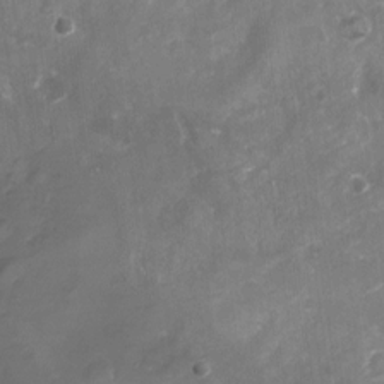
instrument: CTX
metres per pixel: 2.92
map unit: Nhu
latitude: -22.0283
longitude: -56.2900
